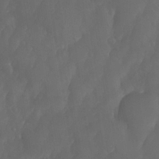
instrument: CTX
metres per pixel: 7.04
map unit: Nhe
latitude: -33.5210
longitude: -145.4048
